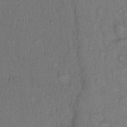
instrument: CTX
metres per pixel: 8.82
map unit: Hto
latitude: 13.0459
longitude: -57.1970
